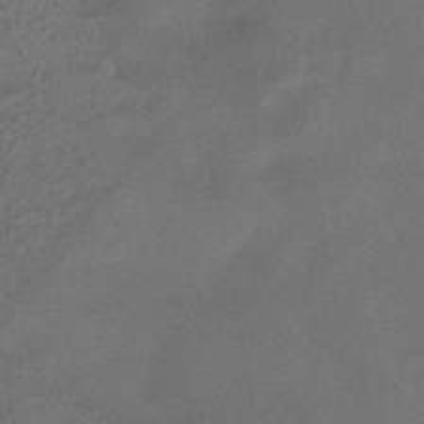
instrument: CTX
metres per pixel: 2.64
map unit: HNhu
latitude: -41.4832
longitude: 92.6141
